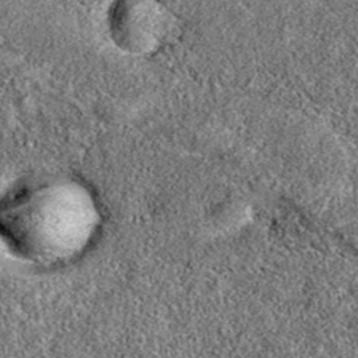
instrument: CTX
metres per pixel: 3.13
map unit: eAb
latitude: 36.3467
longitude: 106.7274
